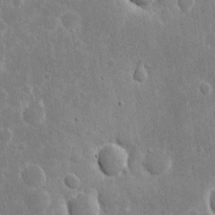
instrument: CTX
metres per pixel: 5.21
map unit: eHh
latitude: 6.8947
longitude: -70.2333
